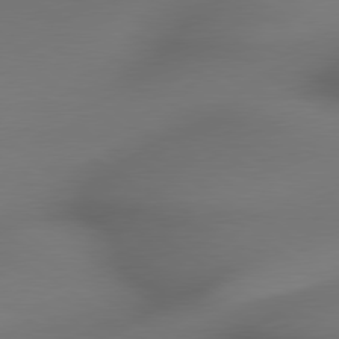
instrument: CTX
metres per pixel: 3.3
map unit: lApd
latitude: 79.4049
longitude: -174.5357
